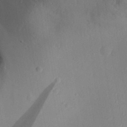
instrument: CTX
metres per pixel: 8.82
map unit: Aa
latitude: 30.6869
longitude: -141.6693
